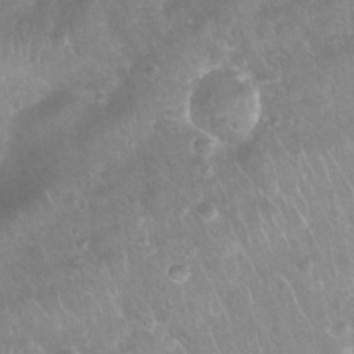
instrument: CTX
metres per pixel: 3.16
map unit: Nhu
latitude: 28.1955
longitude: -64.7246
